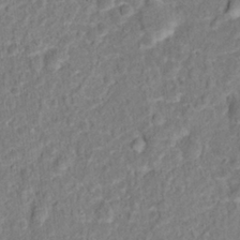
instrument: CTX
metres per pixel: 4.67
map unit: Hto
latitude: 13.5371
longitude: -38.4412
